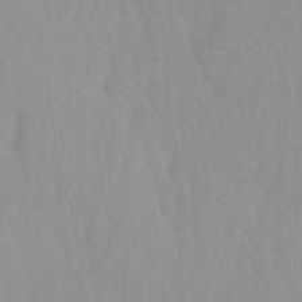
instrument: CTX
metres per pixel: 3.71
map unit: Ave
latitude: -1.8045
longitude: -112.8569
